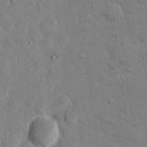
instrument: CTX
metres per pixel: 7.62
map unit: eHh
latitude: 10.7435
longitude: -67.3481
